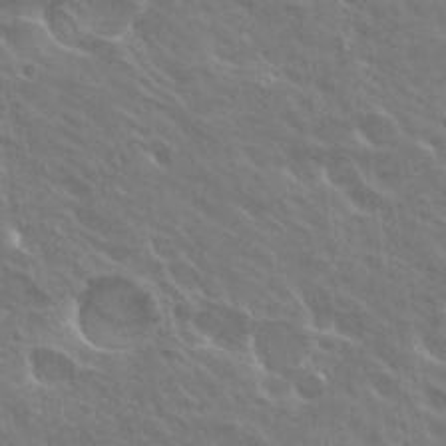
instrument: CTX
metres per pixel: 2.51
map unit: Hto
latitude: 27.9906
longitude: -40.8757
